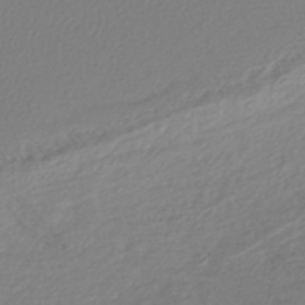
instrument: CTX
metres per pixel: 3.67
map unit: lHb
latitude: -43.3131
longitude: 70.8030
